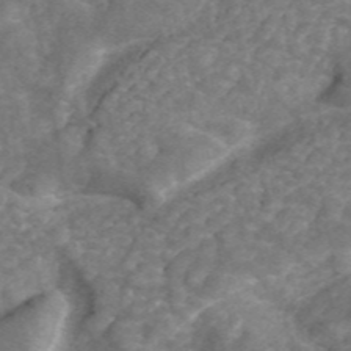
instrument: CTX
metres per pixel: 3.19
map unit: ANa
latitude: 44.4979
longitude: 30.1794
